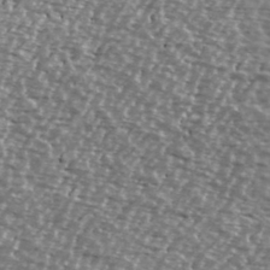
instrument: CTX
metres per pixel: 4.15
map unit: Ave
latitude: 39.7450
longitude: -112.2900
